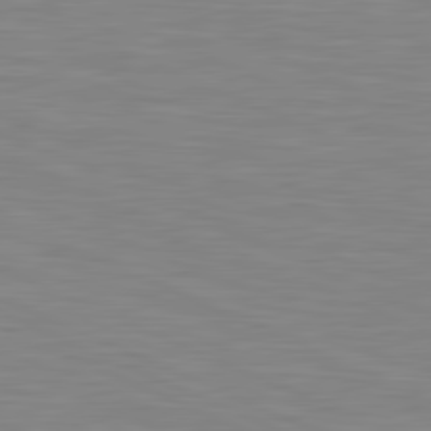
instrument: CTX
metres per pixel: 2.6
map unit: lApd
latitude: 81.4426
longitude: -168.9325
